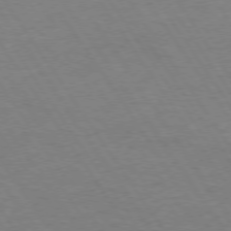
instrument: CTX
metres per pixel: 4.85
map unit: Hpe
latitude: 73.8962
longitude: -140.6679
